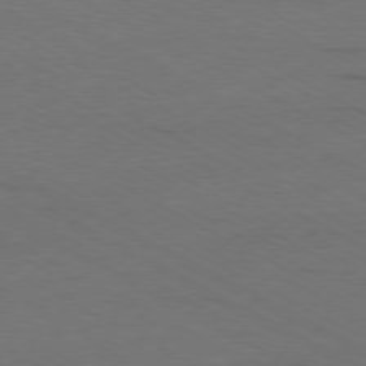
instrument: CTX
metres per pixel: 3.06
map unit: Ap
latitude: -79.7666
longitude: -82.1955
